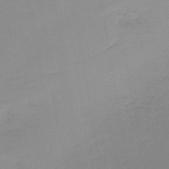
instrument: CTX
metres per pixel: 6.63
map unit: lHb
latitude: -42.4251
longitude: 59.7477
